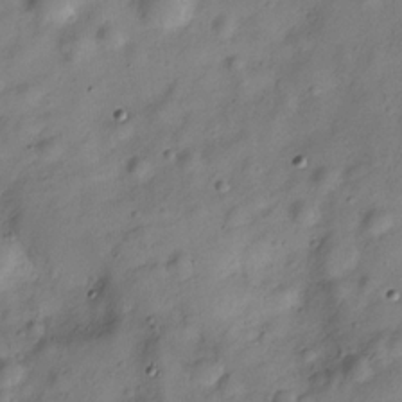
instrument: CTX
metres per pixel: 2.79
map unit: Hve
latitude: -29.1053
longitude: 93.6155
